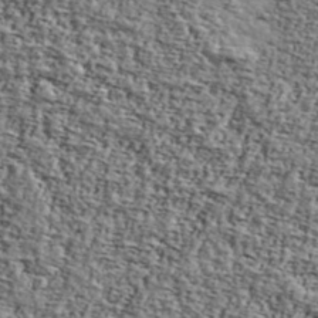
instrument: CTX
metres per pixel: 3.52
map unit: Ave
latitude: 42.4979
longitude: -110.3467
